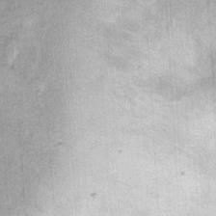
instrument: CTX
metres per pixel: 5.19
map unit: Hto
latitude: 14.5168
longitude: -35.1025
